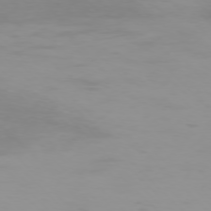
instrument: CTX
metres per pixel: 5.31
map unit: Ap
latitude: -77.1242
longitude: -72.6302
